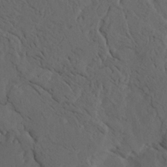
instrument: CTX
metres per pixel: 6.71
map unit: Ave
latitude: 23.4426
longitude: -132.1956
